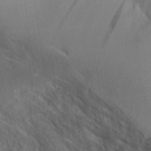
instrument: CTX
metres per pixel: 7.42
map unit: Aa
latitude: 26.4601
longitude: -132.4223
